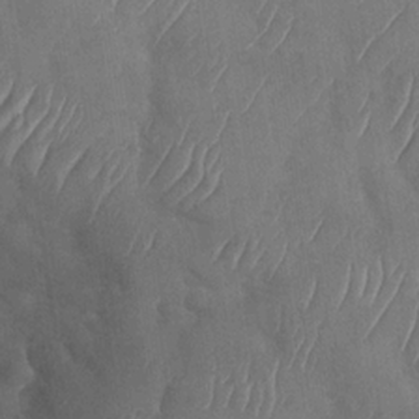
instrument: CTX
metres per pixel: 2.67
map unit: Nhu
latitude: -30.1039
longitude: -59.6316
